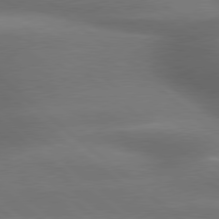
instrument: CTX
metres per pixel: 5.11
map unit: lApd
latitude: 79.3104
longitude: -117.5182
